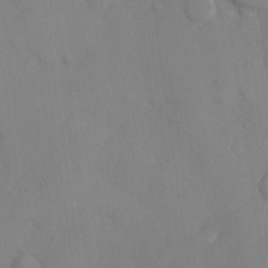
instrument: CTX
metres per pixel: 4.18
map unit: eHh
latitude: -22.7086
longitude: 15.1054
